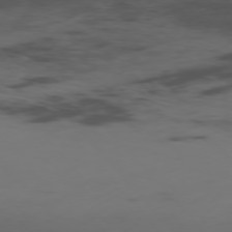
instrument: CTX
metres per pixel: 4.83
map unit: Ap
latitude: -76.3495
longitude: -66.3845
